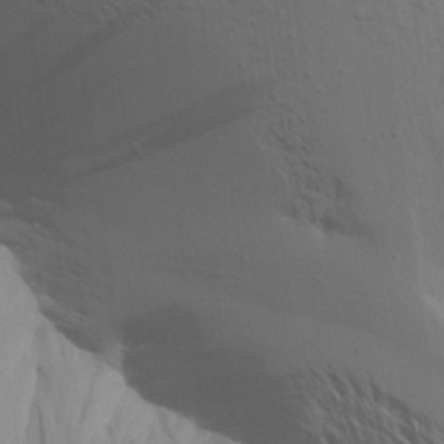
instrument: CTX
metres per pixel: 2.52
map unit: Aa
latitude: 17.5938
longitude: -144.7246
